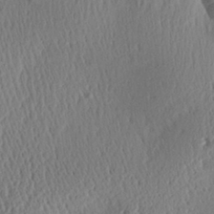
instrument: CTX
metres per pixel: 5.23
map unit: Aa
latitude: 29.6694
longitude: -135.4615
